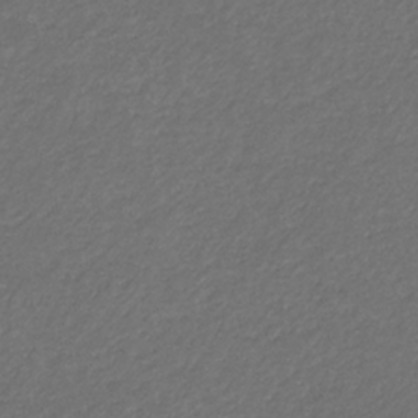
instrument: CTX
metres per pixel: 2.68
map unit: eHb
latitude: -32.1417
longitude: 69.8800
